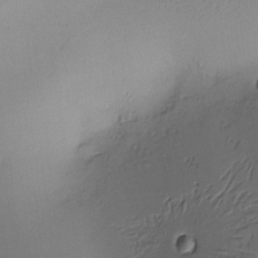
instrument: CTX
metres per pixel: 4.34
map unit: Nve
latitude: -9.0864
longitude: 174.6140
